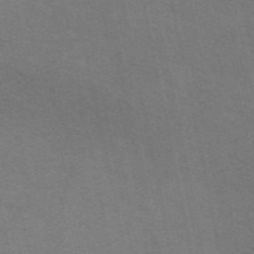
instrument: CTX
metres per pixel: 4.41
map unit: ANa
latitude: 49.5560
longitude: -72.3090
